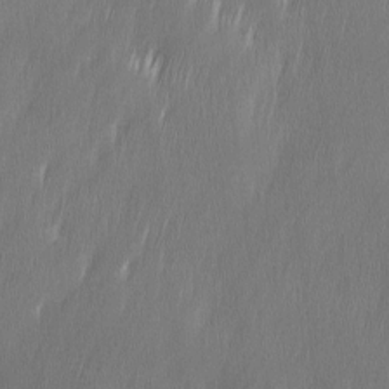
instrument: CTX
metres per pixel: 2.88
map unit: Ave
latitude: 9.7639
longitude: -105.8395
